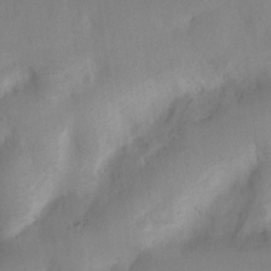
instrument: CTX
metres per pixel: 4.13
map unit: Nhu
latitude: 7.5560
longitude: -22.7624
